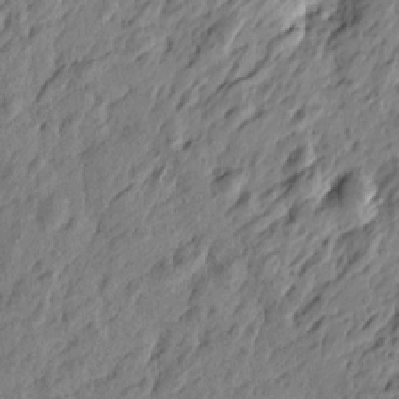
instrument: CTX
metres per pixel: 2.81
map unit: Htu
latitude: -4.9730
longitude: -178.9325
